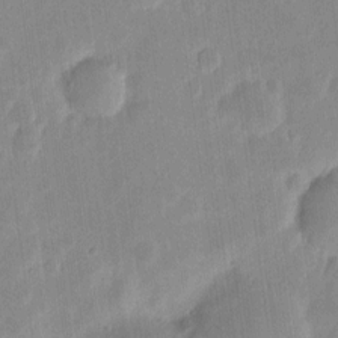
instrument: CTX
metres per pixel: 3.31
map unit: eHh
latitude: 6.4412
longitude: -70.3278
